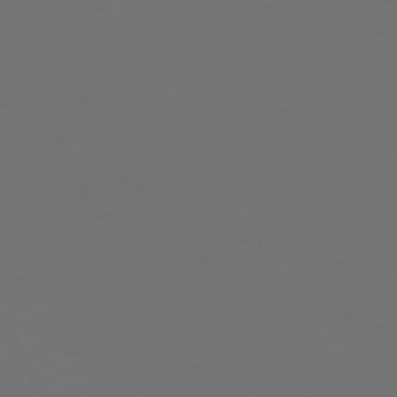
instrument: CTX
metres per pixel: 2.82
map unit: Hpe
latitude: 73.1026
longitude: -128.2900
